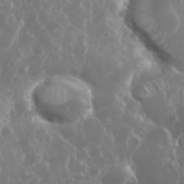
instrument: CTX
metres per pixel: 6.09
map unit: eHh
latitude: 34.8380
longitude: -58.3656
